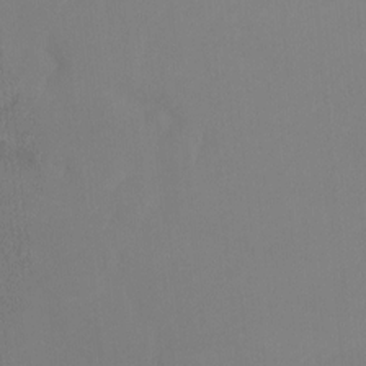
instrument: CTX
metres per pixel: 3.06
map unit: Ht
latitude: 0.7246
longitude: -34.3656
